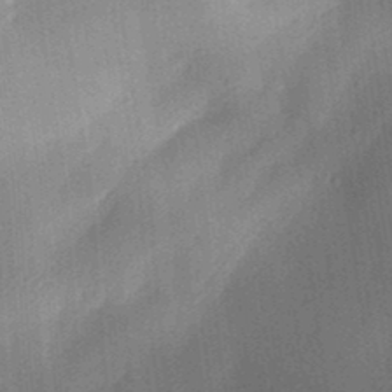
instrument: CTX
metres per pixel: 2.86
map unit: Aa
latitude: 30.8002
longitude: -142.1578
